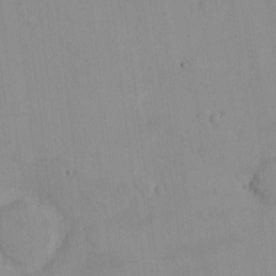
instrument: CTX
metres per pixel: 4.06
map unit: eHh
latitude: -9.0108
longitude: -66.5545
